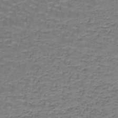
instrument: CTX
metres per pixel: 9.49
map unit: lHb
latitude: -43.1620
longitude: 58.2550
